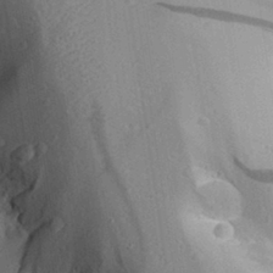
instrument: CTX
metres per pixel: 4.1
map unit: Aa
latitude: 28.9891
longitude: -131.4238
